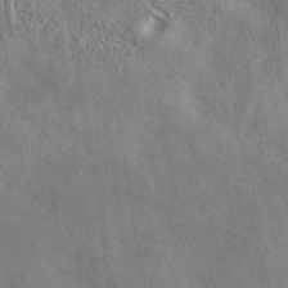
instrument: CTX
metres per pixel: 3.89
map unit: eAb
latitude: 40.8191
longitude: 105.1053
